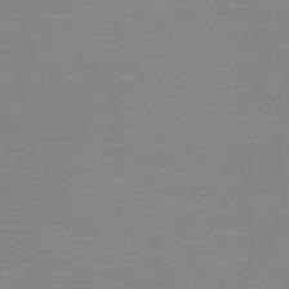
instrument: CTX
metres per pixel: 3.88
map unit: HNb
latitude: -45.0109
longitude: 54.3117
